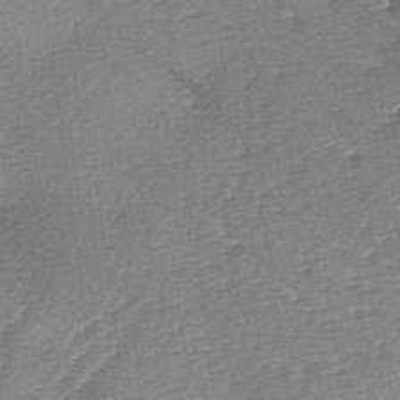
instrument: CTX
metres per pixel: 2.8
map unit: lAa
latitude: -2.6896
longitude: -128.6679
